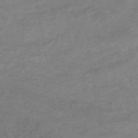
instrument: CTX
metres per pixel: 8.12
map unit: HNhu
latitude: -47.5021
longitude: 90.1417
